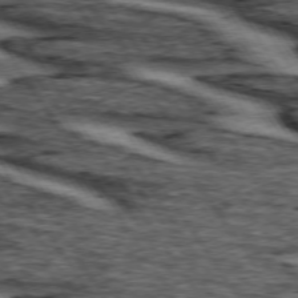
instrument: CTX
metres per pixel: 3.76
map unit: lApd
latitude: 74.3656
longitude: -72.8758
